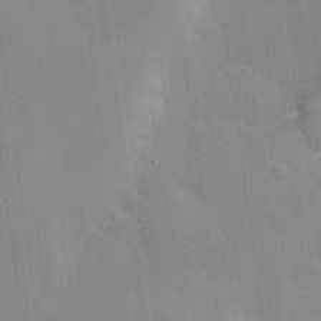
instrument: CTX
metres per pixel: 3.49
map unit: eHh
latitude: 24.6679
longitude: -90.2145
